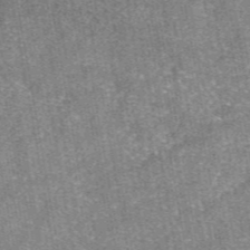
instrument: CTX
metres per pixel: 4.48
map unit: eAb
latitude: 47.4238
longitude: 107.3510
